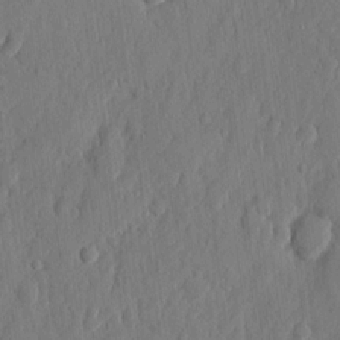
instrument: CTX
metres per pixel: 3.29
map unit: eHh
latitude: 6.8380
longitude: -73.7450
